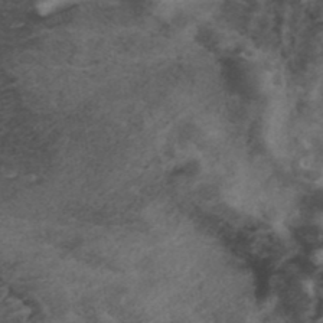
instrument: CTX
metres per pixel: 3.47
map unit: ANa
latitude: 39.1214
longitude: 29.0864
